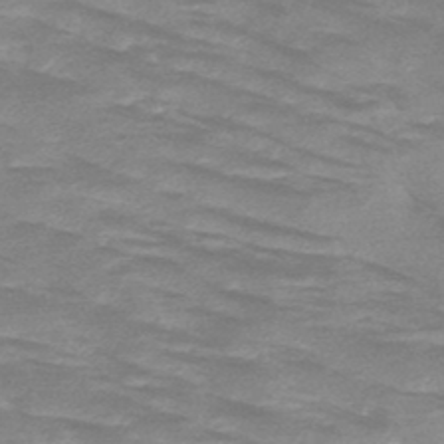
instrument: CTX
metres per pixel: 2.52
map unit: HNb
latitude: -48.1606
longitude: -49.0647
